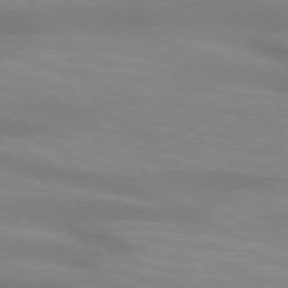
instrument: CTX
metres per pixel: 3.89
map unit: lApd
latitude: 73.7072
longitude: -53.9528
